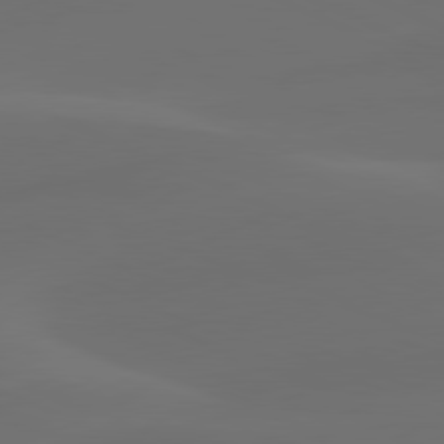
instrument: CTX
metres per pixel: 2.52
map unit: lApd
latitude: 80.6301
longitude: -83.4993
